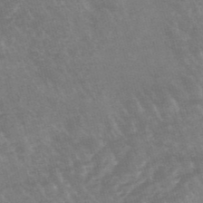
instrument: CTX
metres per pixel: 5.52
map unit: lHb
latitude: -48.2173
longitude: 72.7085
